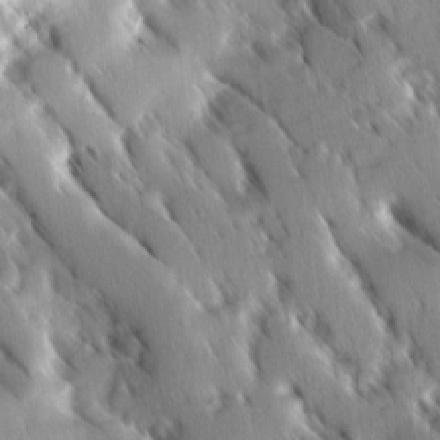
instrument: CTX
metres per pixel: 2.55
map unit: Ave
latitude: 8.8191
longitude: -104.3845
